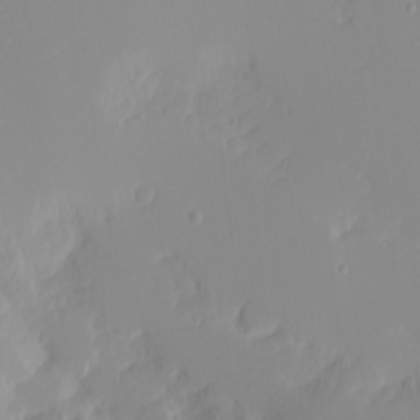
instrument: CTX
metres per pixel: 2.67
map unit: eHh
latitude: -4.3117
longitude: -82.9135
